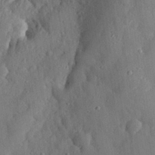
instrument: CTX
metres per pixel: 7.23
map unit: eHh
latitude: 28.0255
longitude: -79.1781
